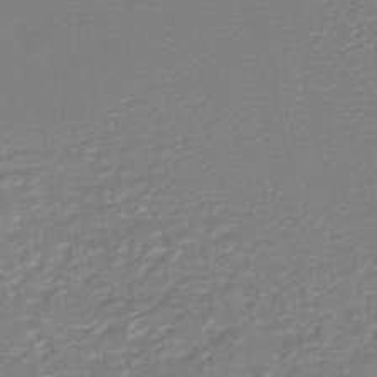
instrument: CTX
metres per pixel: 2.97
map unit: HNhu
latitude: -46.6518
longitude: 103.4266
